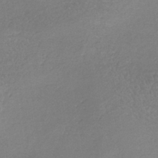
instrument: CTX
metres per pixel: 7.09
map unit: HNb
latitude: -35.3132
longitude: 55.3510
